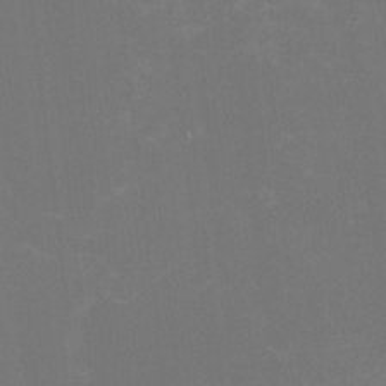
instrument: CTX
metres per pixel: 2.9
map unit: HNhu
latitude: -1.8612
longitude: -4.8947
